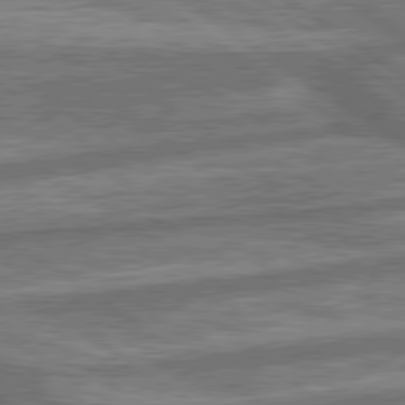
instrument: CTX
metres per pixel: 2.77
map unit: lApd
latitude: 79.9339
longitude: -171.1403
